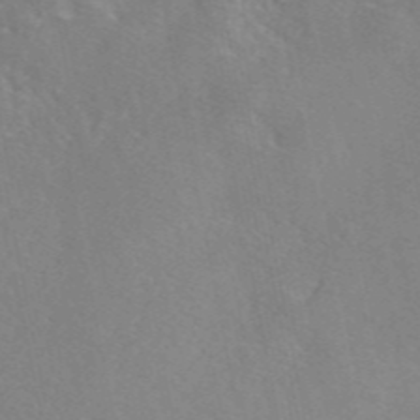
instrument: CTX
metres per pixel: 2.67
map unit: eAb
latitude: 46.0444
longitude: 110.5762
